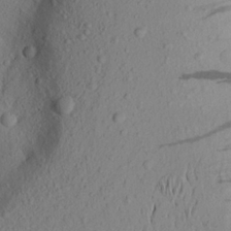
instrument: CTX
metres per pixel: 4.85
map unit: Aa
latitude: 21.7072
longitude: -145.3481
